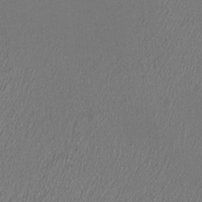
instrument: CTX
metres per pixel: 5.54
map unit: HNhu
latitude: -0.0283
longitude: 0.6897
